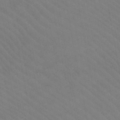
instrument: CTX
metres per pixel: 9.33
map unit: lHb
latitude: -47.4643
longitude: 75.5588
